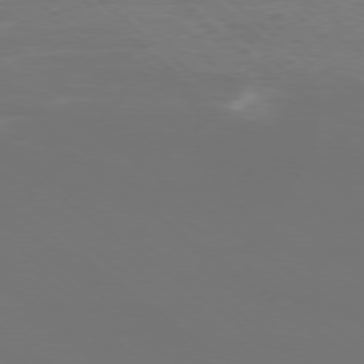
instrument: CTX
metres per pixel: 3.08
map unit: Ap
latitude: -78.3684
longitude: -93.5560
